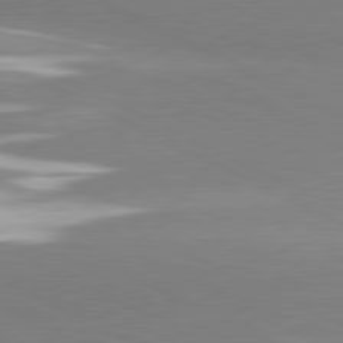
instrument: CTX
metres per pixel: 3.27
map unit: lApd
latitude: 80.9325
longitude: -151.7260
